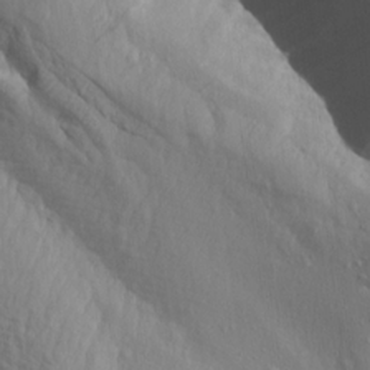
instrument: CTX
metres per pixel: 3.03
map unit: Aa
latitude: 14.6491
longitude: -143.3860
